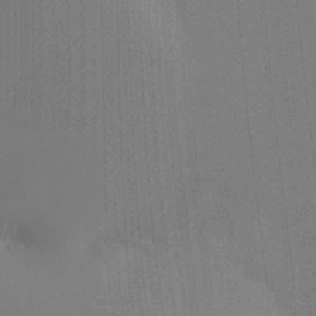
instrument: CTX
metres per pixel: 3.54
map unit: Ht
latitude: -16.0661
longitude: -47.8962
